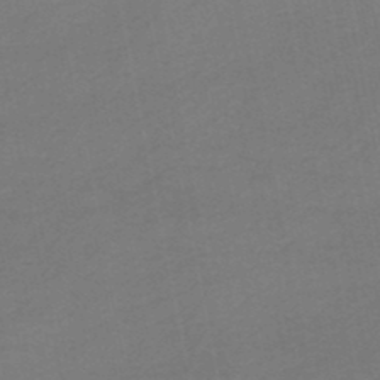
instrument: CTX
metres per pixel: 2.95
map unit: HNhu
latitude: -48.6519
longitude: 100.7841
